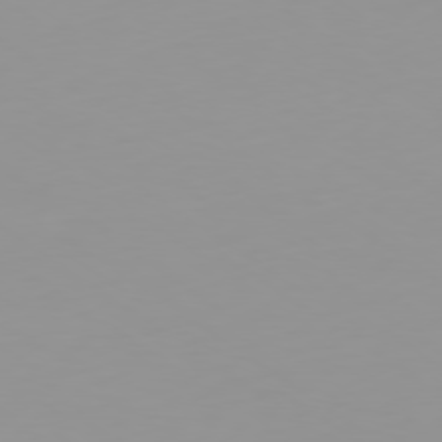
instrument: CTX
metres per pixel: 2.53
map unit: Ap
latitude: -79.3509
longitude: -94.6869
